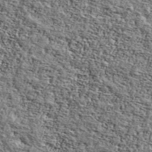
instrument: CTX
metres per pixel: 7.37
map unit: Ave
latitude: 42.3089
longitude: -110.1011
